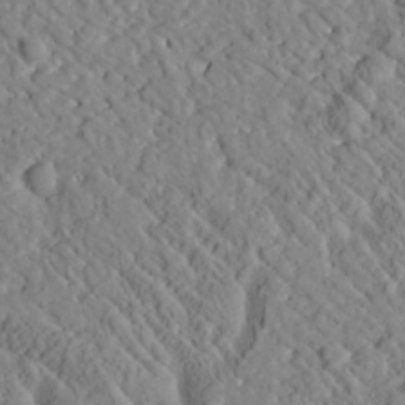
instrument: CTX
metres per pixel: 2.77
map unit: Htu
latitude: 0.7624
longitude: 177.0109
